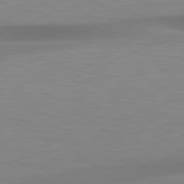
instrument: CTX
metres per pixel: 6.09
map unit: lApd
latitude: 79.3860
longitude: -92.3845
